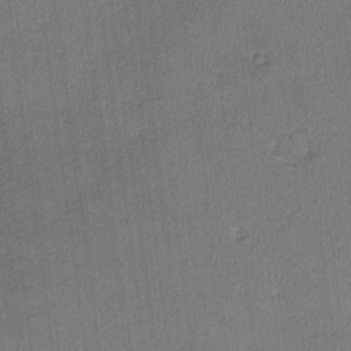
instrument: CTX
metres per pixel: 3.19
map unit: lHvf
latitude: -11.6155
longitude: -99.4048
